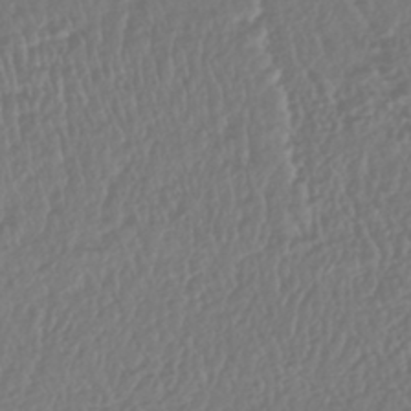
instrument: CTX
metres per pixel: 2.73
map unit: HNhu
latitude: -43.9745
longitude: 104.2361
